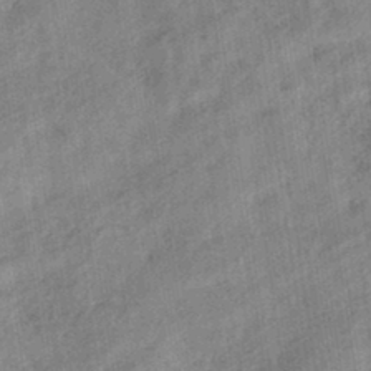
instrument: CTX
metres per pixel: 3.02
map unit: eHb
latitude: -43.6532
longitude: 84.7841
